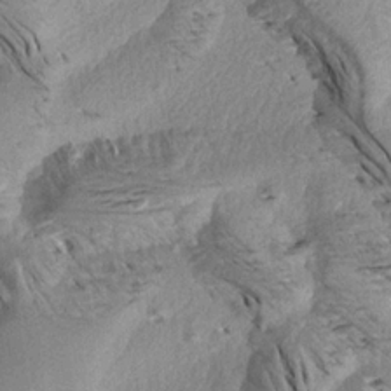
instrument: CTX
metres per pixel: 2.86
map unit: Aa
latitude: 18.8758
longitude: -145.3670
